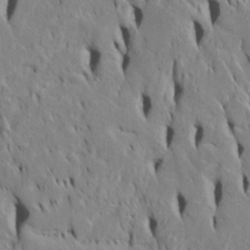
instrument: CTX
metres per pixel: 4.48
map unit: Htu
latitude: -4.7841
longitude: 152.1039
